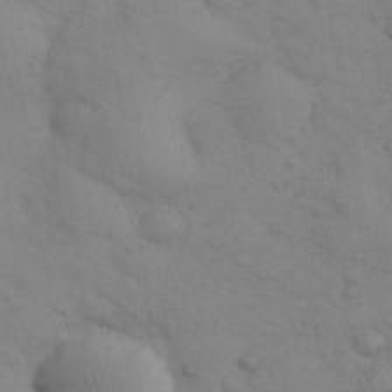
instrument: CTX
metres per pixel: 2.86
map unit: eHh
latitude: 30.0822
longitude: -69.5749
